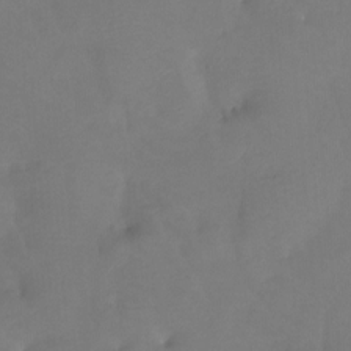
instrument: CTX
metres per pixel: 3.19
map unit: Htu
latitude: -14.0661
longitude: -46.5546
